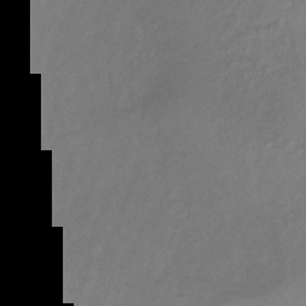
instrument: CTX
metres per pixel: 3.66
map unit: lHb
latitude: -34.3306
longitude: 66.1606
